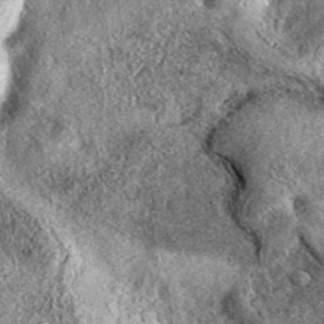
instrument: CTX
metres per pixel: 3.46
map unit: eAb
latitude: 38.6490
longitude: 107.8800
